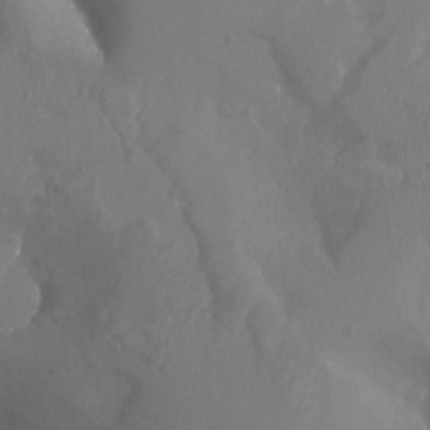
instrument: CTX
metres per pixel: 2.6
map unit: Aa
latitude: -13.0487
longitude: -67.3103
